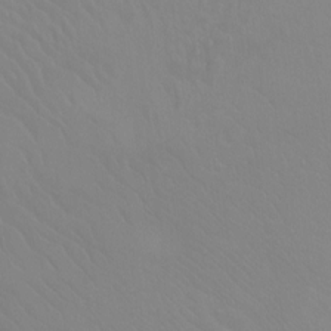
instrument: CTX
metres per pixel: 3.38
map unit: Ht
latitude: -8.2928
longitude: -37.6883
